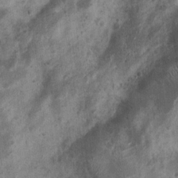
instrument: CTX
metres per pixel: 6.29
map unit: Nhu
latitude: 6.4979
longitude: -20.1955
